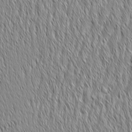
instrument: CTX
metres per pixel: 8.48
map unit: Aa
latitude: 6.4412
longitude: -129.8016
